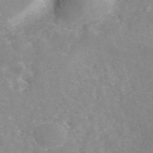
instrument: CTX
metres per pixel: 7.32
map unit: ANa
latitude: 40.8191
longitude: 34.1984
